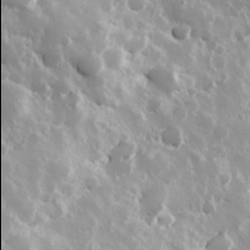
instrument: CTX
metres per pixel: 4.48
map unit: Hve
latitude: 24.3656
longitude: 146.0094
